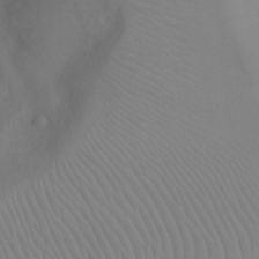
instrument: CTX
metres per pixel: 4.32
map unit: Ht
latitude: -5.0675
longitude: -27.9906
